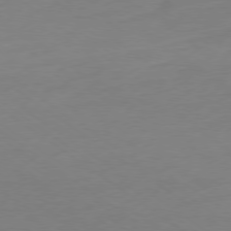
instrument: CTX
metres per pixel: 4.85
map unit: Ap
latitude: -79.0108
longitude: -67.3103
